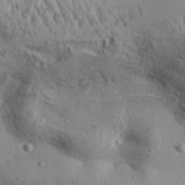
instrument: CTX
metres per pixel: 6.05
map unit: Aa
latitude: 30.8380
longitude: -136.1578
